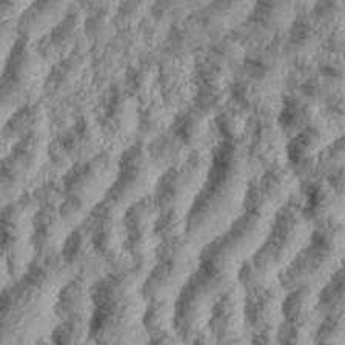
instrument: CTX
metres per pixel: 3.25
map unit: eHh
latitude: 35.8016
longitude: -137.4616
